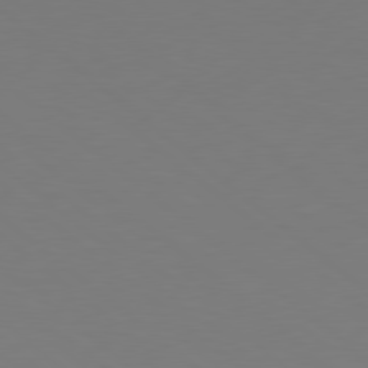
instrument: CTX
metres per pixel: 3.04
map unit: lApd
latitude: 78.9136
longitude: -165.6883
